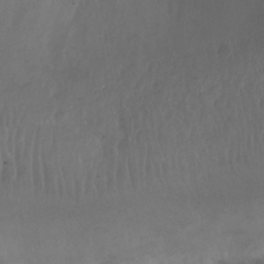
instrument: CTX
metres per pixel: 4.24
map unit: Nhu
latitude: 26.1767
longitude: -63.1970
